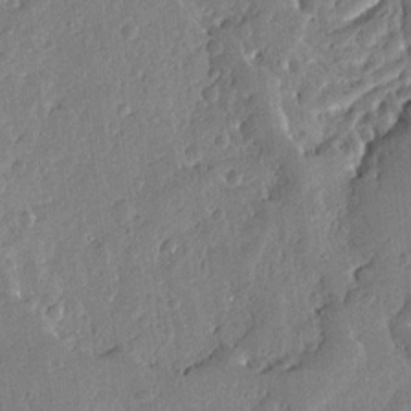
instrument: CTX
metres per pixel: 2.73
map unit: Ave
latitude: 12.9703
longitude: -136.5735
